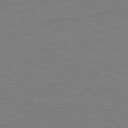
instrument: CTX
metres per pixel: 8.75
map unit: Ap
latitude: -82.1795
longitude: -71.2159
